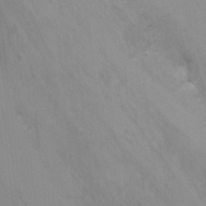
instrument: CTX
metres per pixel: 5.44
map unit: Nhu
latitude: -11.9178
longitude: -34.9135
